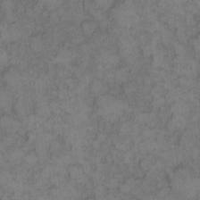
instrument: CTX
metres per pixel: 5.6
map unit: eHh
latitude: 12.0822
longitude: -63.7828
